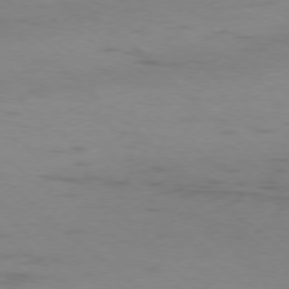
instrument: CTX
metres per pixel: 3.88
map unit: Ap
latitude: -77.2376
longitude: -76.8380
